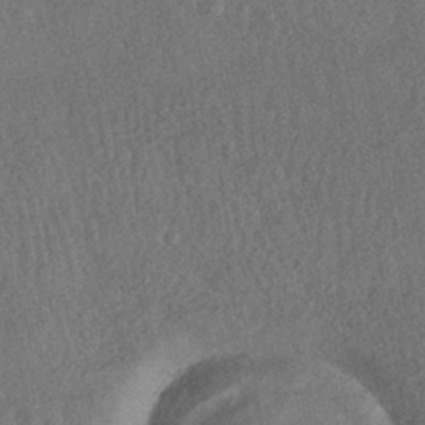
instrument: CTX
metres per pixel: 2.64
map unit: HNhu
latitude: -43.1242
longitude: 100.0094
